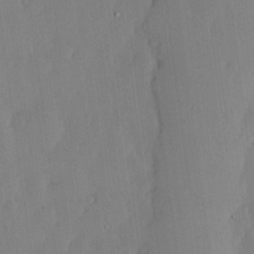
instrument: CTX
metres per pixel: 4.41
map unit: lHvf
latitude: 18.6301
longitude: -116.2145
